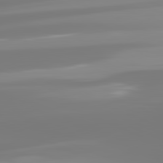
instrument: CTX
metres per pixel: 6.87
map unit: lApd
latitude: 81.8772
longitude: -149.8017
